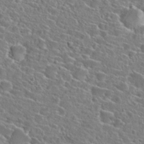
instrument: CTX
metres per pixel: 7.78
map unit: Hto
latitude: 24.3089
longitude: -45.3859
